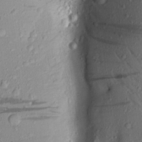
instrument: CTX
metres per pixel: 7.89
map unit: Aa
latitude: 17.3860
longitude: -148.4034
